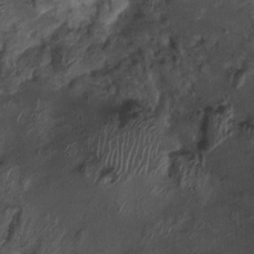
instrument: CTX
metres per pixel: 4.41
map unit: Ht
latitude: -1.1432
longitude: -15.1404
